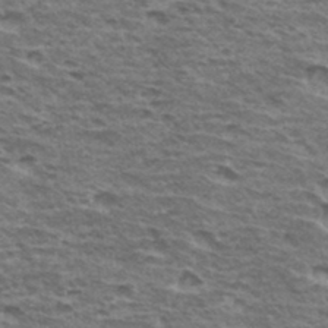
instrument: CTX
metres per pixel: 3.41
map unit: Hto
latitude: 34.7057
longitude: -43.1214
